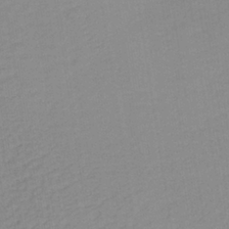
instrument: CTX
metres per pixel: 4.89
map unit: lHb
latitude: -36.2172
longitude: 68.7085
